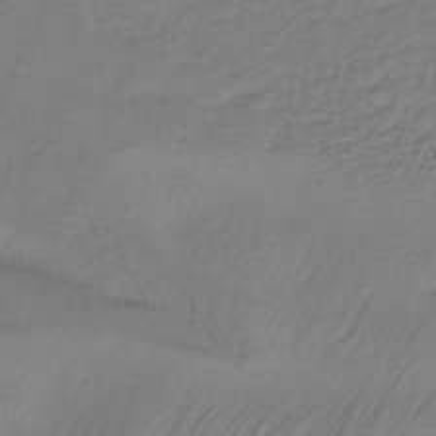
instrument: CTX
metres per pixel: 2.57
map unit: lHb
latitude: -34.8408
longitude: 66.2928
